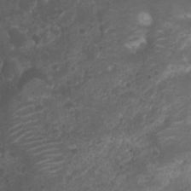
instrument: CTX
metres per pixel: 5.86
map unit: Nhu
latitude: 6.7624
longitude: -21.0458
